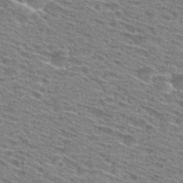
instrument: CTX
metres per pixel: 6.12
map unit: Hto
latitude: 28.8947
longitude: -46.9703
